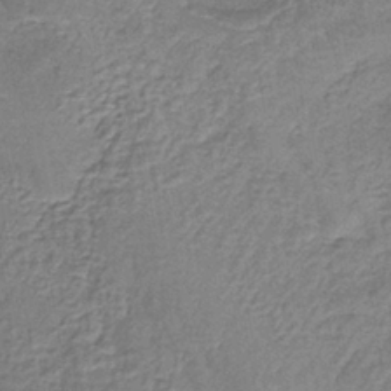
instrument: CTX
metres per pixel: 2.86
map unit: lHb
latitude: -38.5574
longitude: 61.2565
